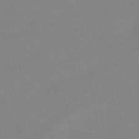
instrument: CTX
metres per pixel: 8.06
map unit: lHb
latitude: -45.9367
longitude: 75.1243
